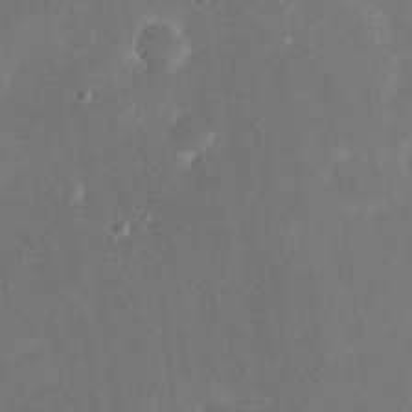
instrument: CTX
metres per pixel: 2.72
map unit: eHh
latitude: 19.6316
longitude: -68.8380
